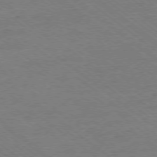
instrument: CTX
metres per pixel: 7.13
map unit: Ap
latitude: -77.7478
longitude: -82.4412
